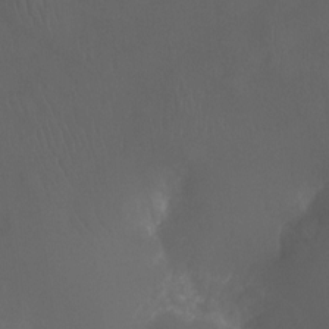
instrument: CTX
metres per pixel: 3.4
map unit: Ht
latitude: -12.0094
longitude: -44.4601
